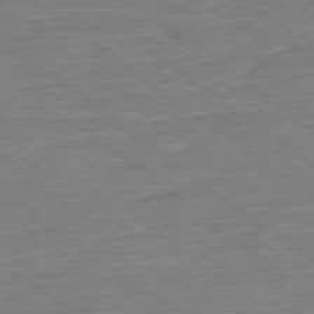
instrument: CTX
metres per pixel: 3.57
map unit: Ap
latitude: -79.1809
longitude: -102.4412
